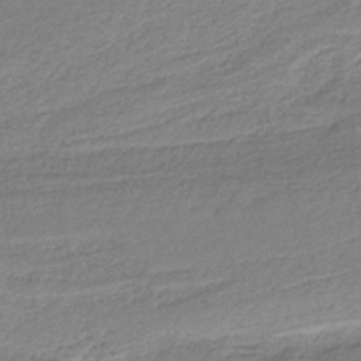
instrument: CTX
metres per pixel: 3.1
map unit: HNb
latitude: -36.2739
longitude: 56.9730
